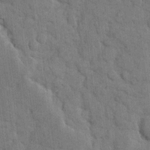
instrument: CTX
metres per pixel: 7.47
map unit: eHh
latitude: 11.6505
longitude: -66.4601
